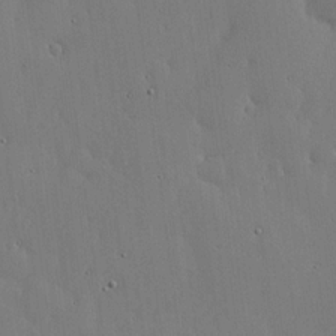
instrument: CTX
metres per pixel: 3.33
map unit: lHvf
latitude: 17.6505
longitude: -114.2900
